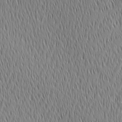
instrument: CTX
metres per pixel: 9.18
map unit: Ave
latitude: 2.6679
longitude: -114.4601
